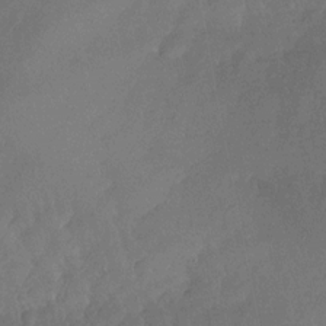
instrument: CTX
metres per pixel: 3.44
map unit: Nhu
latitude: -27.8044
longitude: -64.3278
